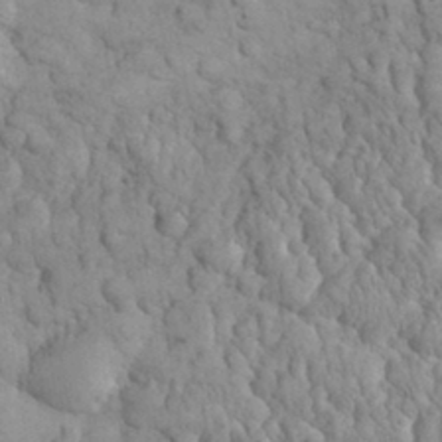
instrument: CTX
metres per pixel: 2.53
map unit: eHh
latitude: 32.2145
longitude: -66.1766
